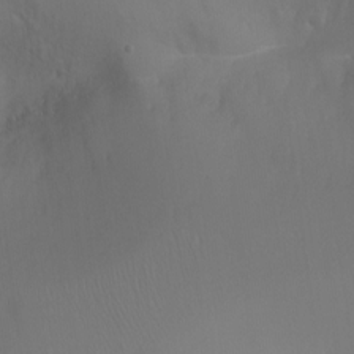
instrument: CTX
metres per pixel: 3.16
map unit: Ht
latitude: -16.7275
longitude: -43.0459
